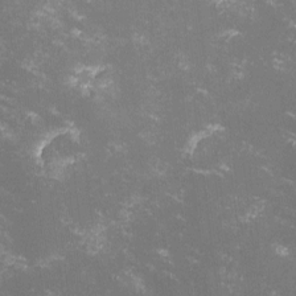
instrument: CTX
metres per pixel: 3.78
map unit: lHvf
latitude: -13.5966
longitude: -99.8583
